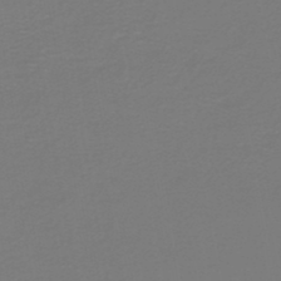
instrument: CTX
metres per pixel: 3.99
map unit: HNb
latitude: -46.2172
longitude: 53.5966
